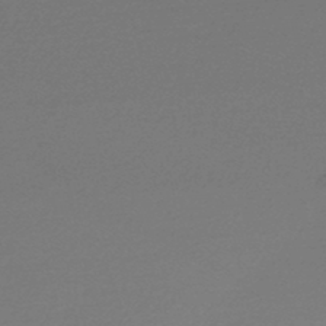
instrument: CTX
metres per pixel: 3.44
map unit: HNhu
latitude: -47.7099
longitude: 98.7652
